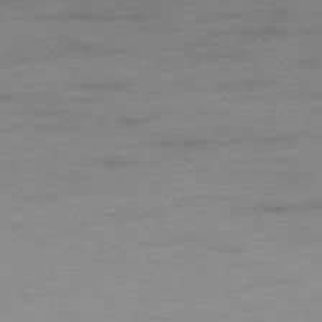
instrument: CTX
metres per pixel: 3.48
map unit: Ap
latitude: -78.0472
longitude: -93.4993
